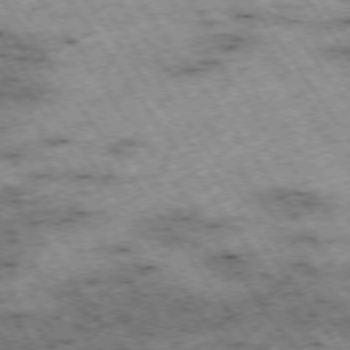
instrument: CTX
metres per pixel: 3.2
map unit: Hpe
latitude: -74.6897
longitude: 3.6910
